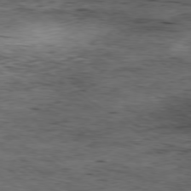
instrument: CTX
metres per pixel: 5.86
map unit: Ap
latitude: -79.0864
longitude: -91.1025
